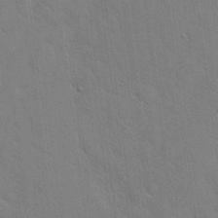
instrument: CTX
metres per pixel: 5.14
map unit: Hto
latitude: 20.6680
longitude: -54.3278
